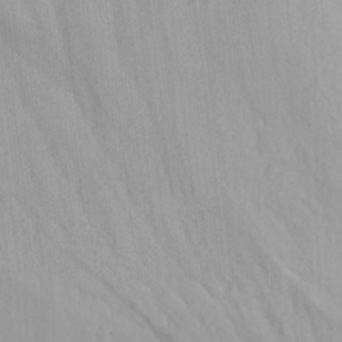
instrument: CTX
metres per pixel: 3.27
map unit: Ave
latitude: 21.3671
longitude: -137.9150
